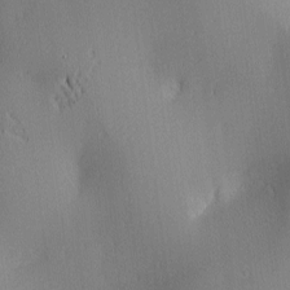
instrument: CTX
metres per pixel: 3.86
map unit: lAa
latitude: 2.6868
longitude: -116.6680
